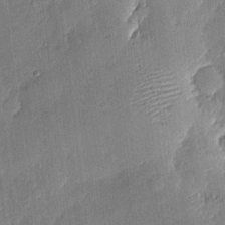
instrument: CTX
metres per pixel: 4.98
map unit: eHh
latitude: 4.4412
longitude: -74.6302
